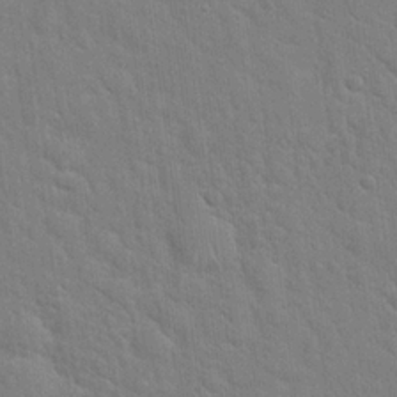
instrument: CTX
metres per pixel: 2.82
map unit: Hto
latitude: 21.4994
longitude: -52.3090
